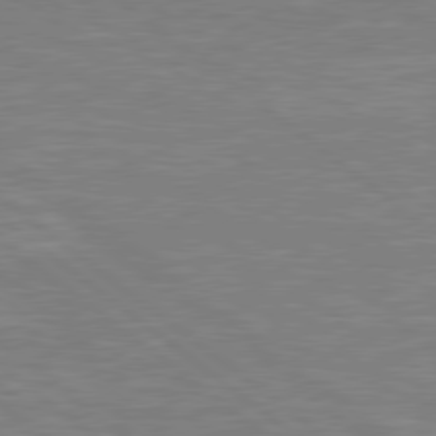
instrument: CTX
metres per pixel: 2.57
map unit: Hpe
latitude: 79.1403
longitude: -125.7071
